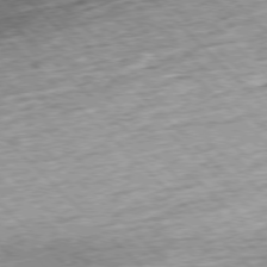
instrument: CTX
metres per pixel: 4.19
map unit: Hpe
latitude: -77.6533
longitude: 13.5777
